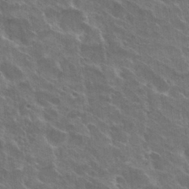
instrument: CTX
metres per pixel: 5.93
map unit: Hto
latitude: 30.4223
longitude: -43.6505
